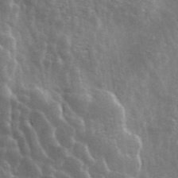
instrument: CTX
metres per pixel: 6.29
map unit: ANa
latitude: 42.7435
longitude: 16.1795
